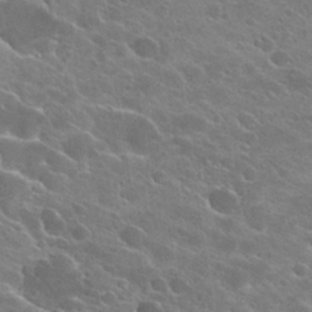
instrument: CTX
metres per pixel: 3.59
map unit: Hto
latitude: 25.9906
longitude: -41.5182
